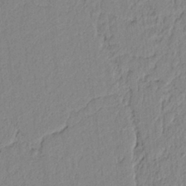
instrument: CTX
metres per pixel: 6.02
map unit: lAvf
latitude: 6.3656
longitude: 165.4266
